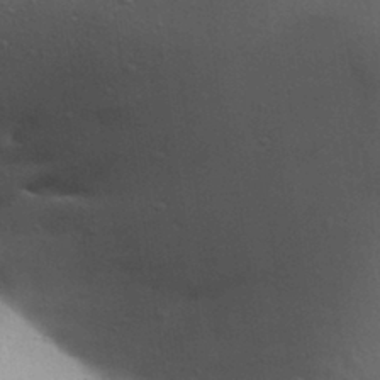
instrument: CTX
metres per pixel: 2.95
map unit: Aa
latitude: 30.8191
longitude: -145.7638
